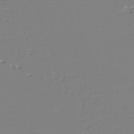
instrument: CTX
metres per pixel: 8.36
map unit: eHh
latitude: -42.3306
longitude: -32.8947
